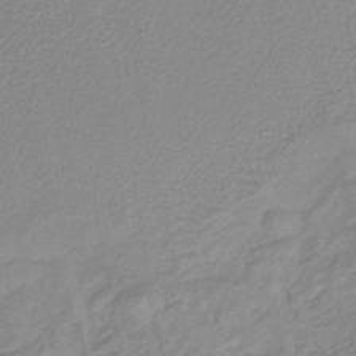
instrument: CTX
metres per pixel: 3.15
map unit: lHb
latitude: -41.2943
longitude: 62.0094
